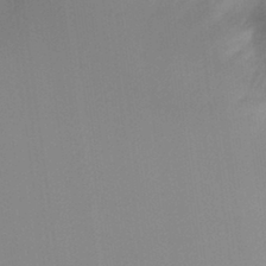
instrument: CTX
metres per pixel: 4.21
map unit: Hto
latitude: -8.3495
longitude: -49.4237
